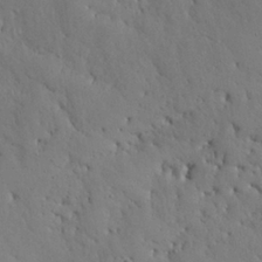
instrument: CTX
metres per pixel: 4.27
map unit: Nhu
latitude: 27.4615
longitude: -72.4601
